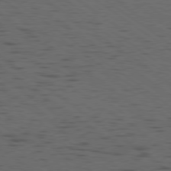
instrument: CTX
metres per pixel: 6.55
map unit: Ap
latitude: -79.7477
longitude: -99.8961
